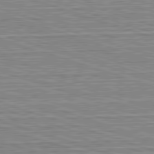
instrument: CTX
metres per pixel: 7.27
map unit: Hpe
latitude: -82.7463
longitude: 9.7100
